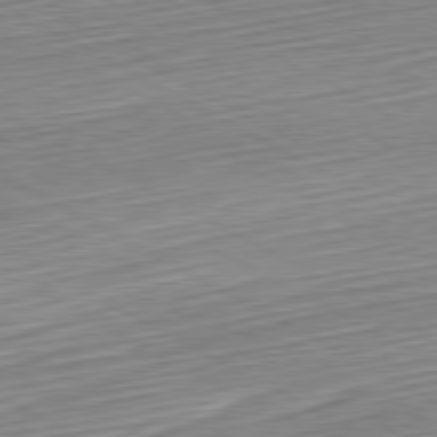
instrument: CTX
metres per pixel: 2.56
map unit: Hpe
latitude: -80.6141
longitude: 23.7856
